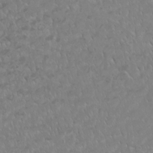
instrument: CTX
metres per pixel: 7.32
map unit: Htu
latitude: 2.1766
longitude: -20.8947
